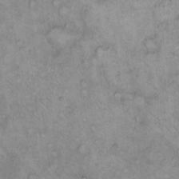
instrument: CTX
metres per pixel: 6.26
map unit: Hto
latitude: 10.6869
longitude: -60.5734
